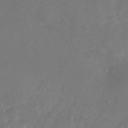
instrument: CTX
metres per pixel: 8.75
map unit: Nhu
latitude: -27.5399
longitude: -72.1956
